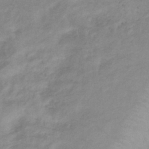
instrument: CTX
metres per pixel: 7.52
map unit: eHb
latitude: -36.8597
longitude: 75.3510
